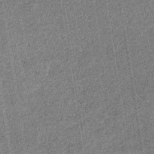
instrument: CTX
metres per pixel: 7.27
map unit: eHb
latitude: -30.6329
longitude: 67.5399
